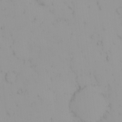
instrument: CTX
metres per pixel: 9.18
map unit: eHh
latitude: -1.6533
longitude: 20.3117
